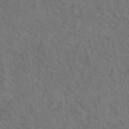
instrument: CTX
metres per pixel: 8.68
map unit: eAb
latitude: 43.5938
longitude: 110.2928
